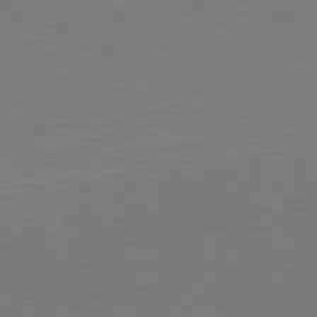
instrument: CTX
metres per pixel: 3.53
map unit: Hpe
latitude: -81.6911
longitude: 9.0297
